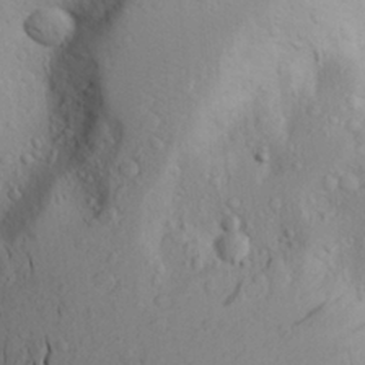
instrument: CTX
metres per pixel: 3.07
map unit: Aa
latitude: 25.2537
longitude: -146.8191
